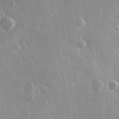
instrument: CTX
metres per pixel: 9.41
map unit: Hve
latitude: 26.3278
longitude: 147.6155
